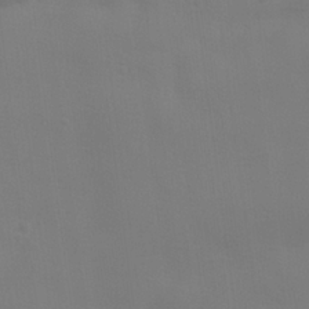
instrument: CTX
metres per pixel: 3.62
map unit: lHvf
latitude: 24.2144
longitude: 140.9164
